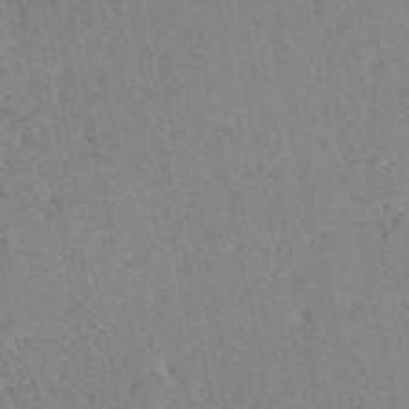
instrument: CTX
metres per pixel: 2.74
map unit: eAb
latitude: 48.9703
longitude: 106.4818
